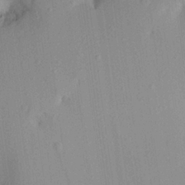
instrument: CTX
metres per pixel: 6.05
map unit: Aa
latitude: 22.3656
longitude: -143.4427
